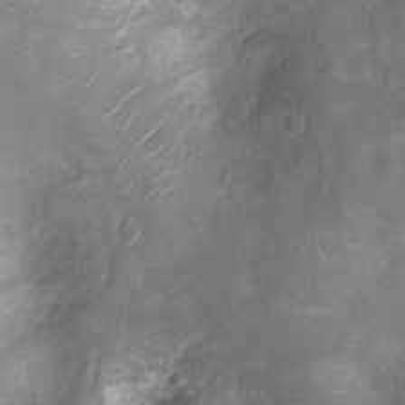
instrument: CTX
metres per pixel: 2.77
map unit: Ht
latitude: -4.9163
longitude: -15.7261
